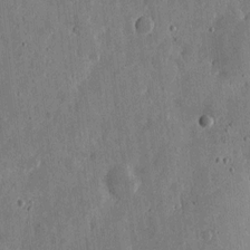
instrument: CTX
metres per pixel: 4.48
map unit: eHh
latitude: 6.2334
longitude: -71.9906
